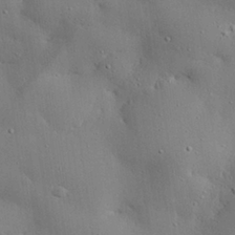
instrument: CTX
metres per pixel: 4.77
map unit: eHh
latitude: 28.0633
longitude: -82.7813
